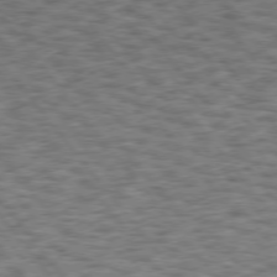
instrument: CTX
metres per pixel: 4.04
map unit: Hpe
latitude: 75.3860
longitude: -134.8380
